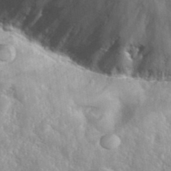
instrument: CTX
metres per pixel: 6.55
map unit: Hto
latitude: 37.5938
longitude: -43.8017
